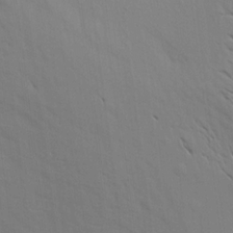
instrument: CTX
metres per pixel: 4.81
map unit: Aa
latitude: 16.6868
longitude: -147.7828
